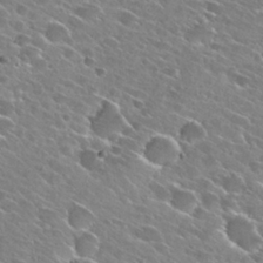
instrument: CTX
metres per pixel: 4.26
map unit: Hto
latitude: 27.1025
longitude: -43.4615
